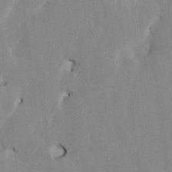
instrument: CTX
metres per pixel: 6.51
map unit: HNhu
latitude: 1.0269
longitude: -5.1781
